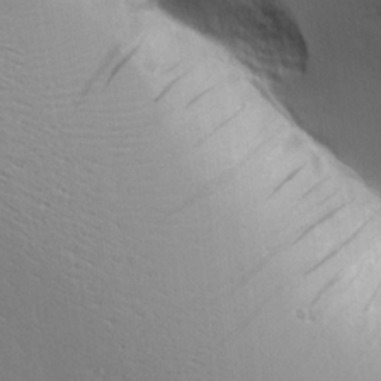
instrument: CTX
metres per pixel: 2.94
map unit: lAvf
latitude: 17.2159
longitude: -125.9717
